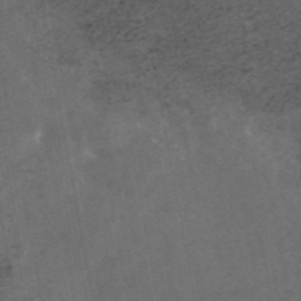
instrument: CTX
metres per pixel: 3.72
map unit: eAb
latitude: 45.5938
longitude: 124.1984
